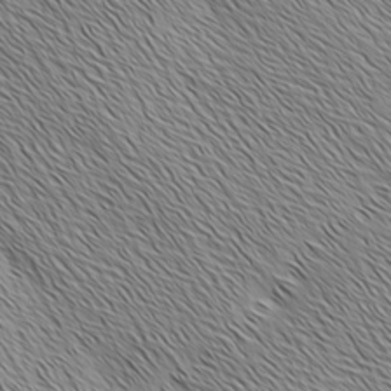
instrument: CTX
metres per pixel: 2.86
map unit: Ave
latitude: 1.9717
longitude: -114.6679
